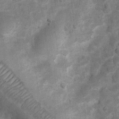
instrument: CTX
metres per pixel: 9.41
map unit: Ht
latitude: 4.1956
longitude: -22.4223
